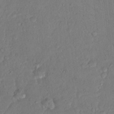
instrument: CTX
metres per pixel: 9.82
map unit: Hto
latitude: 15.2159
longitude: -30.1200
